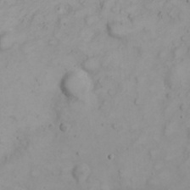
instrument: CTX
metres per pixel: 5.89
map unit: eHh
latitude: 23.0269
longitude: -61.3292
